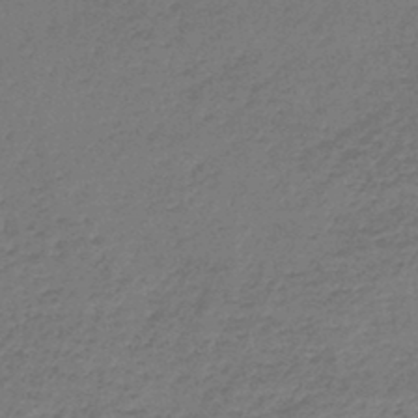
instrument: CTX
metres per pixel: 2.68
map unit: lHb
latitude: -45.7856
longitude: 63.3320
